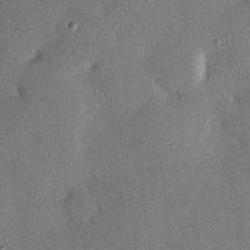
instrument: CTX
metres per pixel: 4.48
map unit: eHh
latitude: 22.6679
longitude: -90.8002
